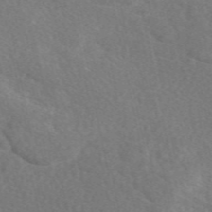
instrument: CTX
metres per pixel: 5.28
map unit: eAb
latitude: 49.3482
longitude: 118.2362
